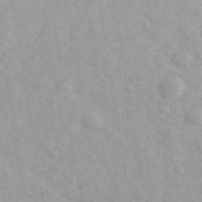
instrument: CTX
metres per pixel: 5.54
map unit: Ave
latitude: 39.8205
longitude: -106.8947
